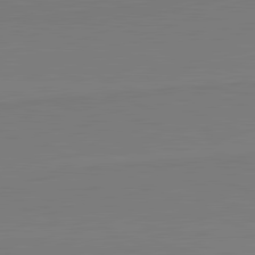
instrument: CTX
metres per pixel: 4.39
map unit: lApd
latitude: 82.0633
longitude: 165.7289
